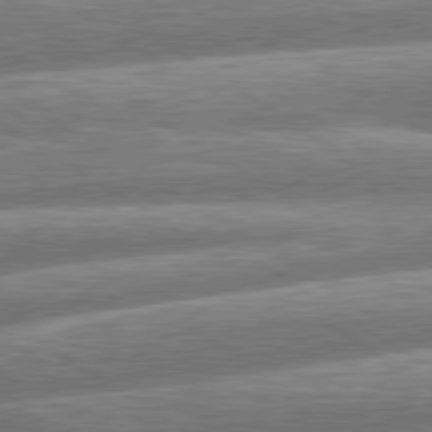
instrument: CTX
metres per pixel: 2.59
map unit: lApd
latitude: 79.8395
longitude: -159.9906
